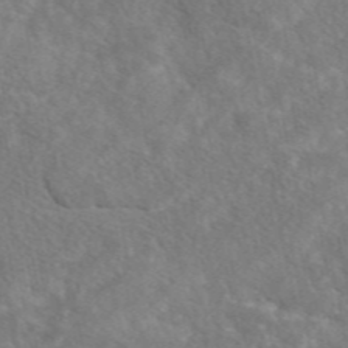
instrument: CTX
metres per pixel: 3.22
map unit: eAb
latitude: 48.7435
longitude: 117.9745
